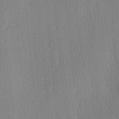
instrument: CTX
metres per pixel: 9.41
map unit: Ave
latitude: 3.2726
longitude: -111.7450
